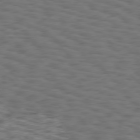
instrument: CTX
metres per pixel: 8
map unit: Hpe
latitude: 75.6505
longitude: -134.3467
